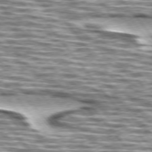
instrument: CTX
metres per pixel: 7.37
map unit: lApd
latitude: 75.1214
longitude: -57.0458
